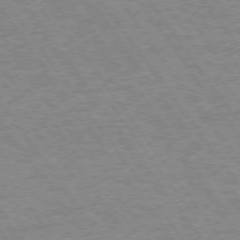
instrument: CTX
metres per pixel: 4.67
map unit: Hpe
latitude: 73.1404
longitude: -140.8380
